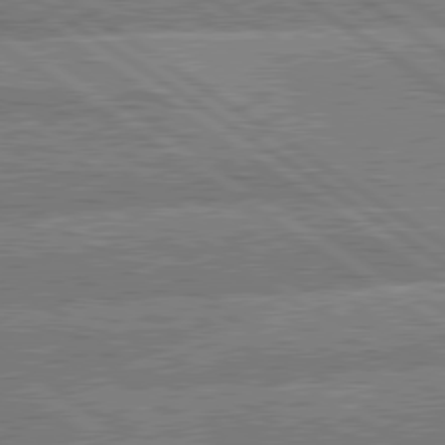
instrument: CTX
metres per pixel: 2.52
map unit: lApd
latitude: 79.8584
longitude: -157.1214
